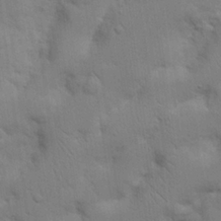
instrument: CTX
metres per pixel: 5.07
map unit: Nhu
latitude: 17.9150
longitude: -75.2726
